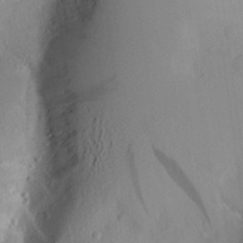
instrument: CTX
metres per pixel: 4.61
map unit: Aa
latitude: 21.4805
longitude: -145.0269
